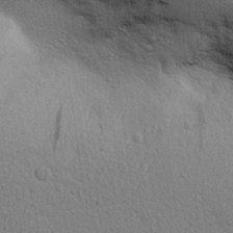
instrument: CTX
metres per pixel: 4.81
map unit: Aa
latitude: 31.0081
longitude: -145.6505
